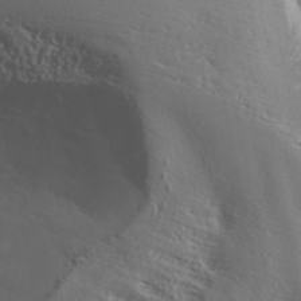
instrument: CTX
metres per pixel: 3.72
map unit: ANa
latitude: 41.9150
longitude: 50.6896
